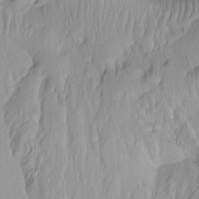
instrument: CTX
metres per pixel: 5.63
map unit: Ht
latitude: -15.6344
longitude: -43.6505
